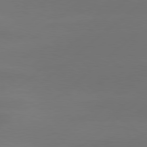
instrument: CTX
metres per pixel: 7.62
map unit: Hpe
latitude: 78.4412
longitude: -130.7058
